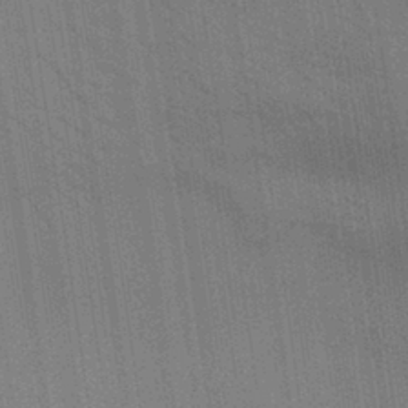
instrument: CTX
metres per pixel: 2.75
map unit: Aa
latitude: 31.7639
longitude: -139.4993
